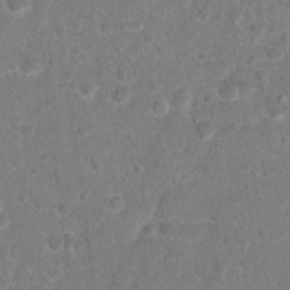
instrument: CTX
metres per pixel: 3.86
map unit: Hto
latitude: 17.1781
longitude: -41.6504
